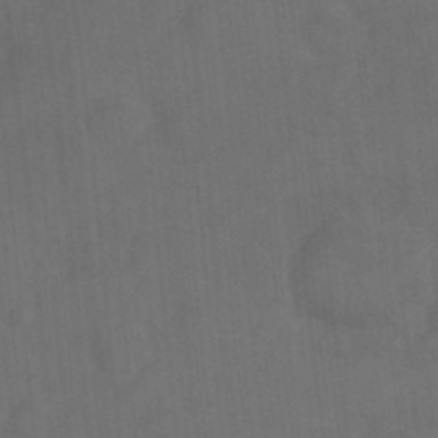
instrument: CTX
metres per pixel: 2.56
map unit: Nhe
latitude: -35.8422
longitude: -178.5168
